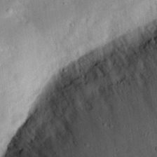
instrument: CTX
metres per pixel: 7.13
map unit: eHh
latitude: 25.1592
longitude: -81.1214
